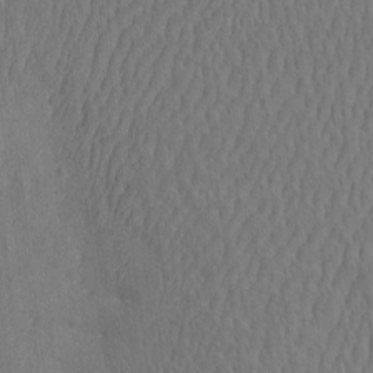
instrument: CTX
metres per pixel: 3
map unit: eHh
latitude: -2.3873
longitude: 15.5022
